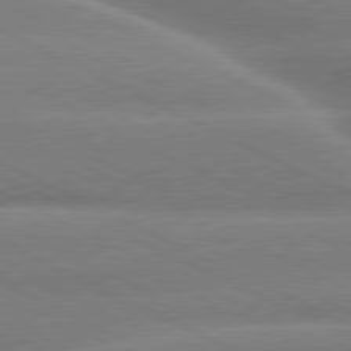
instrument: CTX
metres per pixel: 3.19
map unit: lApd
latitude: 80.4223
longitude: -136.9514
